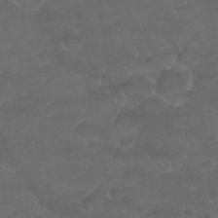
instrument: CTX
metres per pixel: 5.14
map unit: Nhu
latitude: 26.4601
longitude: -52.8380
